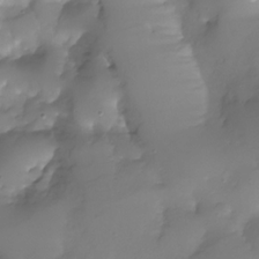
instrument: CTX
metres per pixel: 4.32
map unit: Nhu
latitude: -28.5196
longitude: -59.4426
